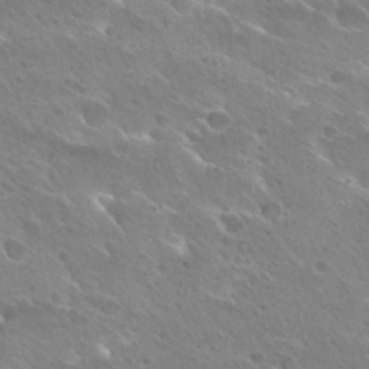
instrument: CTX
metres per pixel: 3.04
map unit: Hto
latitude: 27.8961
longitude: -40.0255
